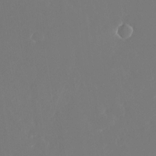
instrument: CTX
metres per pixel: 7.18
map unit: Nhu
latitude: -25.6155
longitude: -72.2712
